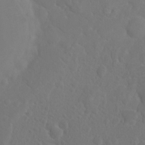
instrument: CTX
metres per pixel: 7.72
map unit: eHh
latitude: 0.8758
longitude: -56.1766
